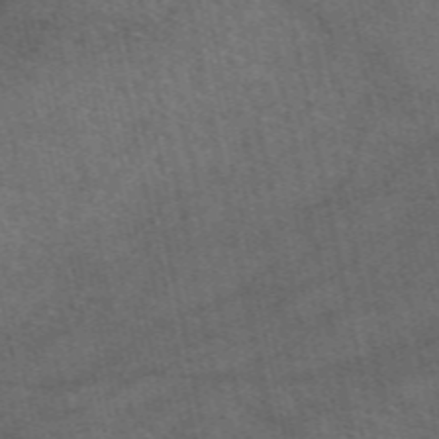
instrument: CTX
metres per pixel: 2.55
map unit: eAb
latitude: 51.3103
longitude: 111.8422
